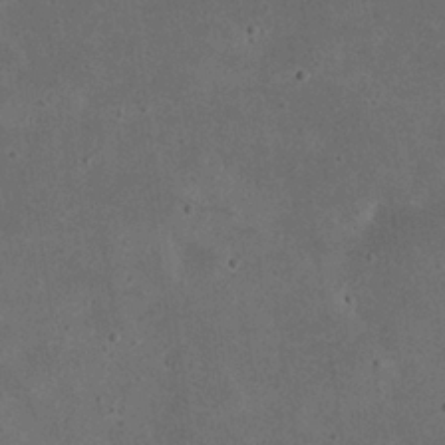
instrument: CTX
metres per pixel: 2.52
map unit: eHh
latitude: 24.4034
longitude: -68.3467
